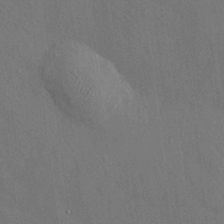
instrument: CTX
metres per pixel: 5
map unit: HNhu
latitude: 12.5924
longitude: 10.2740
